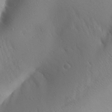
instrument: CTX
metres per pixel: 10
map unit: Aa
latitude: 27.1592
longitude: -147.8017
